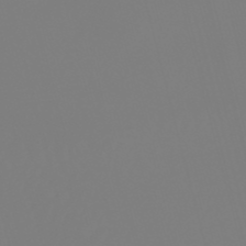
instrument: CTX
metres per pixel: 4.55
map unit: lHb
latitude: -50.4629
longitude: 81.9367
